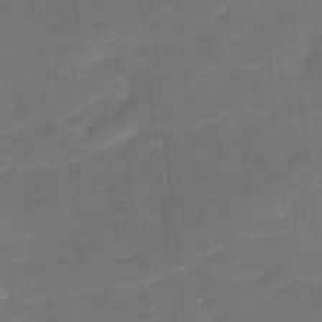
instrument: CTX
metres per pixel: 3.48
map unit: Ave
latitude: 17.3482
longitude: -137.2159
